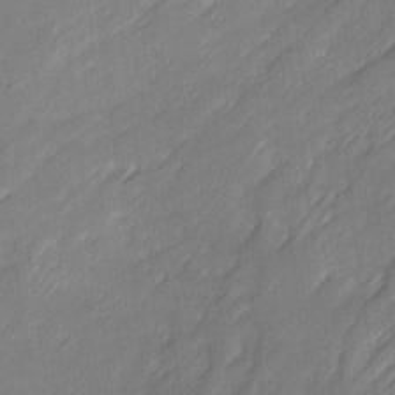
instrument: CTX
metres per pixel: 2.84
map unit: Ave
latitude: 16.5168
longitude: -136.1389
